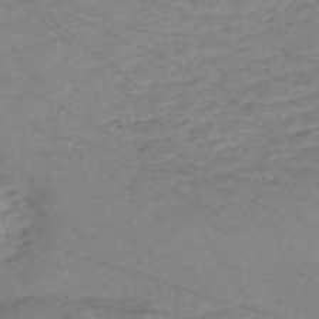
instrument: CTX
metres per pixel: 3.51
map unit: Nve
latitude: -58.6329
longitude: 61.4265
